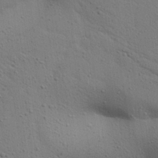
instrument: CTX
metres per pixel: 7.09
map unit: Aa
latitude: 27.5938
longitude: -130.0822
